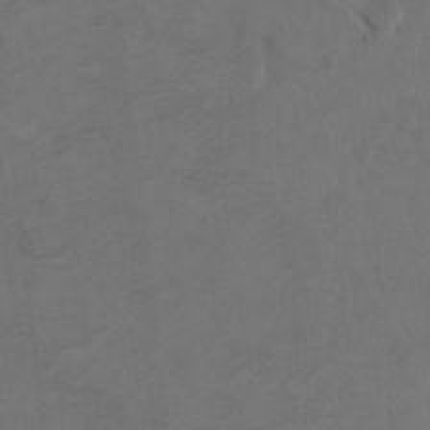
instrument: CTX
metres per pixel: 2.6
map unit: Hto
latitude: 8.4412
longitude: -35.2348
